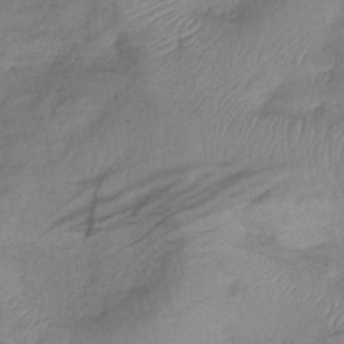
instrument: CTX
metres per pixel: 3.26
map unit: lHb
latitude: -41.1620
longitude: 78.2361
